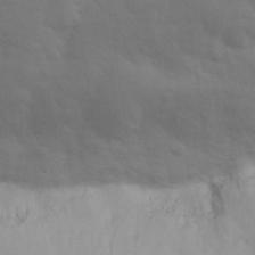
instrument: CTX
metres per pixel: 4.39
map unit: eHh
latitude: 31.9717
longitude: -70.2522
